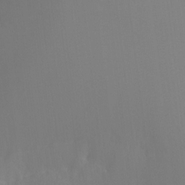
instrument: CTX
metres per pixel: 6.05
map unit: Ht
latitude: -10.9731
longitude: -39.5560
